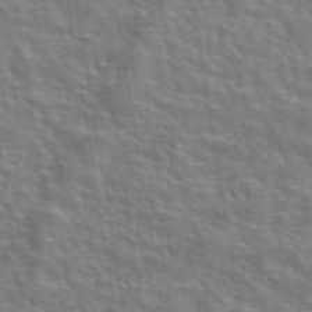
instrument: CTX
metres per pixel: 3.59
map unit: eAb
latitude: 43.7261
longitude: 112.1417
